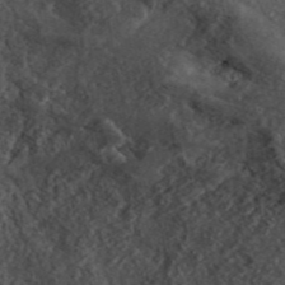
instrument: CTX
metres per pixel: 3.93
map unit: ANa
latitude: 46.2145
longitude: 29.1431
